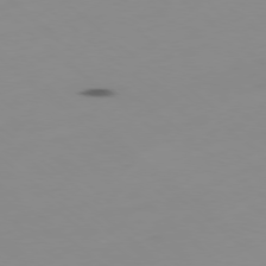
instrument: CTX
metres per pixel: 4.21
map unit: Hpe
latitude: -79.1242
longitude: 15.5022
